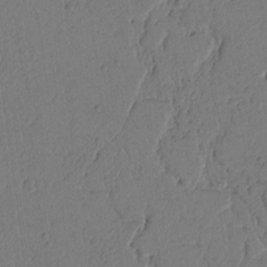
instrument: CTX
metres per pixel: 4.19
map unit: Ht
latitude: 9.3671
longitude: -78.5735
